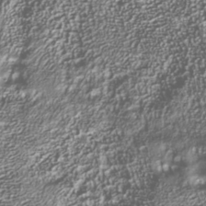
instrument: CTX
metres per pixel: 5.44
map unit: Nhu
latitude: -40.9164
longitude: -85.9150
